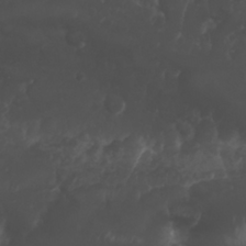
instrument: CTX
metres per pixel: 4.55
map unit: Nhu
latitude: 26.2901
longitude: -64.5924
